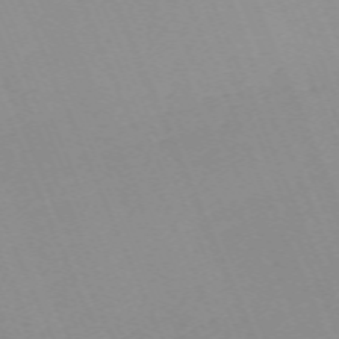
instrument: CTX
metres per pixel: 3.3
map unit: Nhu
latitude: -67.6722
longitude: 39.1431
